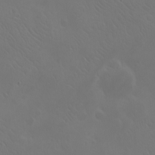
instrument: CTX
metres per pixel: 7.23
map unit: eHh
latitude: -7.9556
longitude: -68.9513
